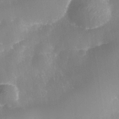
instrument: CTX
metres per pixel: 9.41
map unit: Nhe
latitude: -37.7099
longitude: -147.2537
